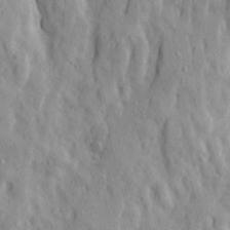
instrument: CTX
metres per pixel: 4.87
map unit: Ave
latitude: 21.9339
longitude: -131.0837
